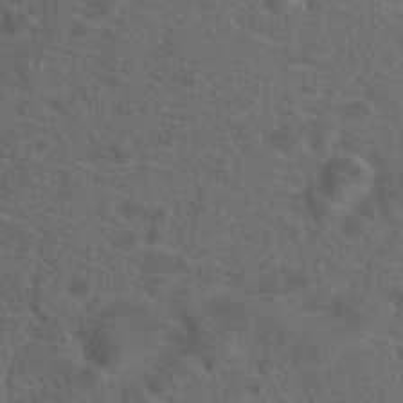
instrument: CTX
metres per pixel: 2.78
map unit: Hto
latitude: 19.8205
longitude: -39.4048
